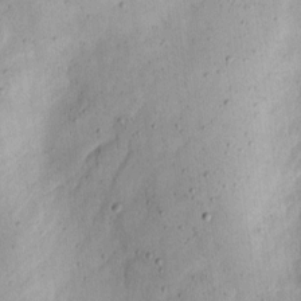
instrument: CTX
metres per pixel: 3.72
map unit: eHh
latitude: 9.5560
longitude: -72.4223
